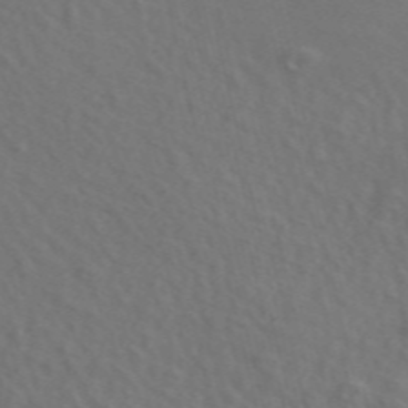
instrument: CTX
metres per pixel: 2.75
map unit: ANa
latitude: 49.9717
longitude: -81.7827
